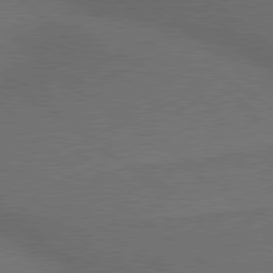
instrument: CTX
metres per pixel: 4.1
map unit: lApd
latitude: 79.5560
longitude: -176.3845
